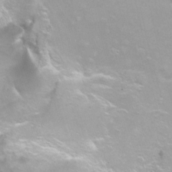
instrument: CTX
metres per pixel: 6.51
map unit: Nhu
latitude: -6.1794
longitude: -48.7624
